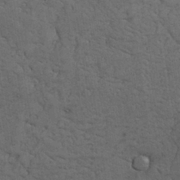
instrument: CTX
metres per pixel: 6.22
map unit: Nhu
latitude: 27.1403
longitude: -68.2523
